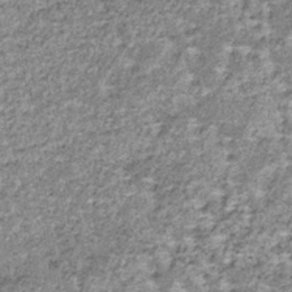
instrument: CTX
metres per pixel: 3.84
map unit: lHb
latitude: -37.4643
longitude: 65.9367
